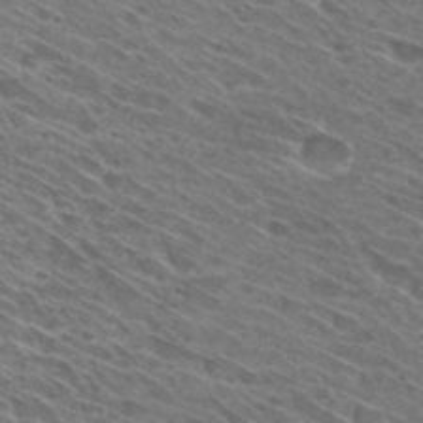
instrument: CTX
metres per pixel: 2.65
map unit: Hto
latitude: 30.9514
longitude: -45.9528
